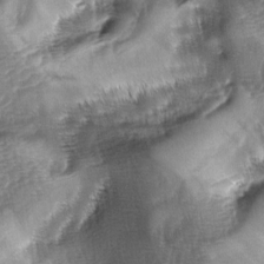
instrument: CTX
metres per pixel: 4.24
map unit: lAa
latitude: -4.5573
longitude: -127.5938
